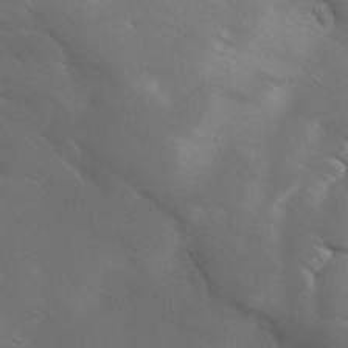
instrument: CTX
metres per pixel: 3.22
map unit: Ave
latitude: 0.7057
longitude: -114.3278
